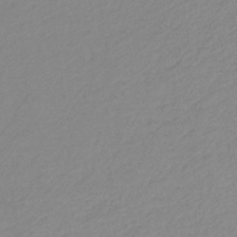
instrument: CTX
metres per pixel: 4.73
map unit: lHb
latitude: -36.6896
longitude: 70.7274
